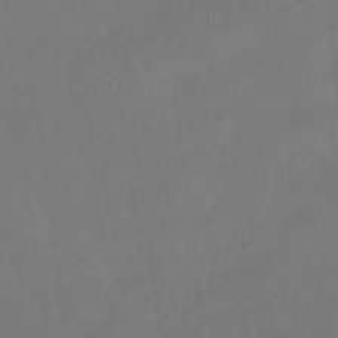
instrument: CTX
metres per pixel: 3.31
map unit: HNhu
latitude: -41.5210
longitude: 92.7841
